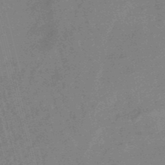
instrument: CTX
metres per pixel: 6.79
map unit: eHb
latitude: -48.3873
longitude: 86.9920
